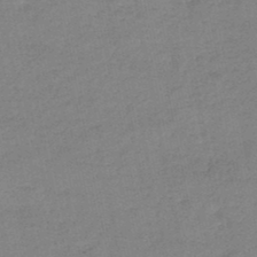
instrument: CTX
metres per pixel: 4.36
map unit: HNb
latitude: -46.4629
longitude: -36.0444
